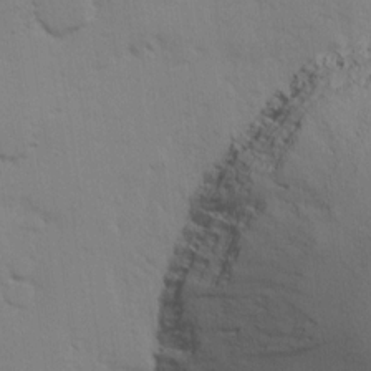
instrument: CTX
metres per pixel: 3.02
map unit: Ave
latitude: 13.8772
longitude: -102.8569
